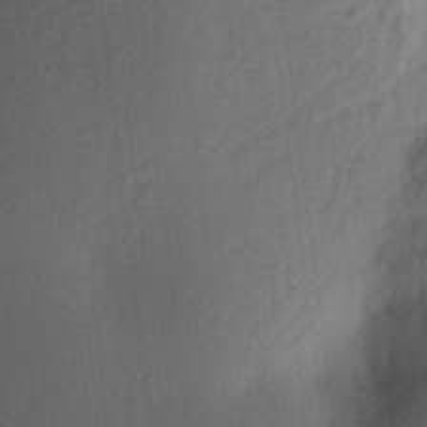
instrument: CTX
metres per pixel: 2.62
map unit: HNhu
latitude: 13.1970
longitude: 11.1998
